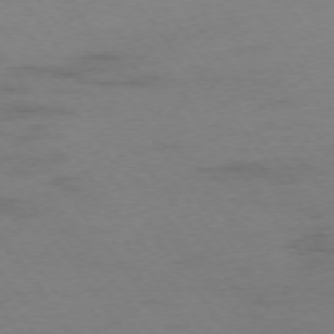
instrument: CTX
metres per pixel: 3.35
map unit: Ap
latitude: -74.8408
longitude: -85.3293
